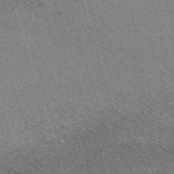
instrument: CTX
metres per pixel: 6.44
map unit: eHh
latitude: -62.1794
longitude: 51.7855
